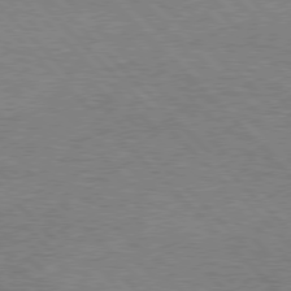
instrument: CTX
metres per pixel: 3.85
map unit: Hpe
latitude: 76.7813
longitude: -153.0648
